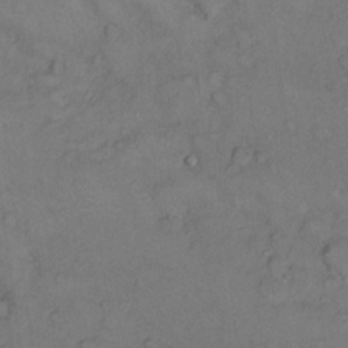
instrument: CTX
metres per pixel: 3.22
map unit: Hto
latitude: 10.7435
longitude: -59.1025
